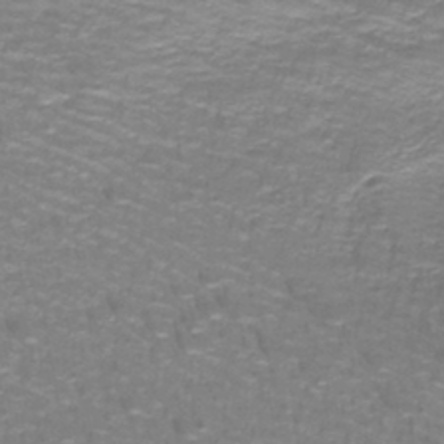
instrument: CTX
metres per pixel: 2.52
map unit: lHb
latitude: -41.7855
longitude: 55.7100
